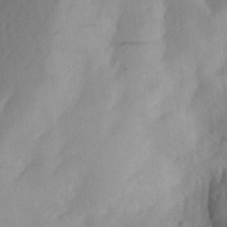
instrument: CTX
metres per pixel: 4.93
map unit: Aa
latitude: 27.5938
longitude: -146.5546
